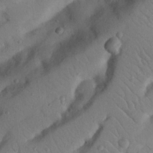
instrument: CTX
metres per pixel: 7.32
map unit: Nhu
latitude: 22.7813
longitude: -74.3656
